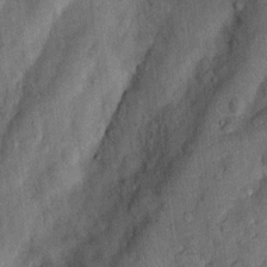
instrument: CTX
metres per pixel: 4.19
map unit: Nhu
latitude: 5.8583
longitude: -23.7450
